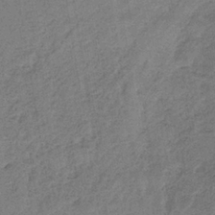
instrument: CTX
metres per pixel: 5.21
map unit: HNb
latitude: -33.2943
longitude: 57.1809
